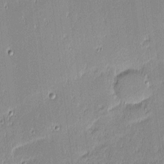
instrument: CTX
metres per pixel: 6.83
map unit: eHh
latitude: -3.3131
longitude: -82.6868
